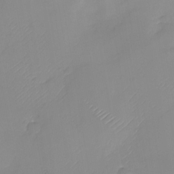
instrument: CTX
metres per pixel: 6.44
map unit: Nhu
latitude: -28.6896
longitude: -63.9150
